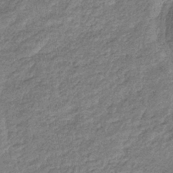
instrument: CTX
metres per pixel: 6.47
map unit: eHb
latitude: -38.4818
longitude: 80.3873
